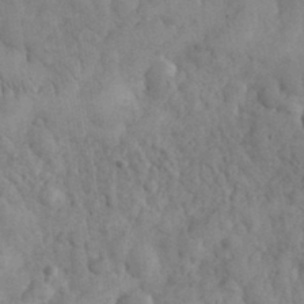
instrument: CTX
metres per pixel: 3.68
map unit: eHh
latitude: 31.9151
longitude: -68.8947
